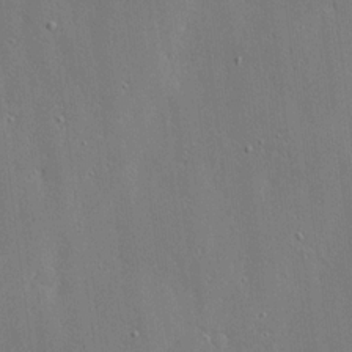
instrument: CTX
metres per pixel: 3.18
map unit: Ave
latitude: 17.5749
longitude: -139.3671
